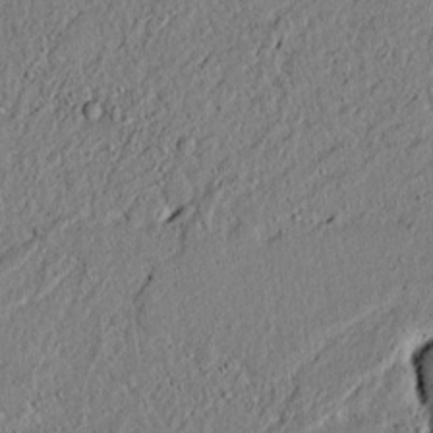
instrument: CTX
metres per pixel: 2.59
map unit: lAvf
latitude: 6.3656
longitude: 167.5021
